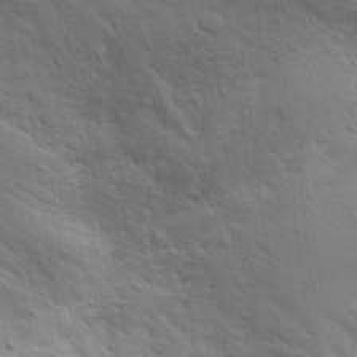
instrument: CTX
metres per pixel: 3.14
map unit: Aa
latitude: 29.0269
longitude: -144.4223
